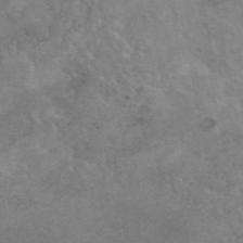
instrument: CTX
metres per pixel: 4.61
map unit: eAb
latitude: 45.5749
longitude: 124.3873
